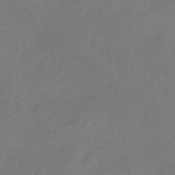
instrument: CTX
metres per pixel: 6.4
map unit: eHb
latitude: -38.8786
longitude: 76.7841
